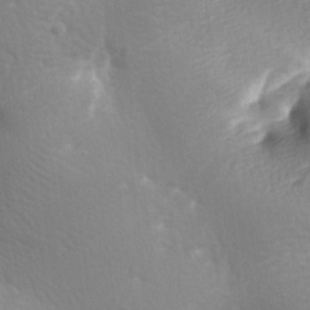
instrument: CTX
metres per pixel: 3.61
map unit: lAa
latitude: -9.1620
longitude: -125.7449
